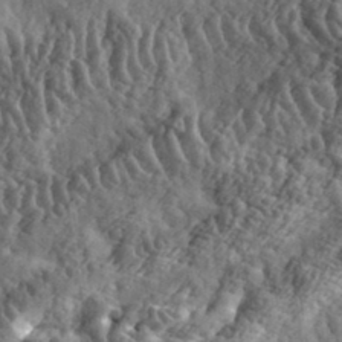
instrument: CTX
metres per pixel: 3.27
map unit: eHh
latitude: 35.6316
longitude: -80.0633
